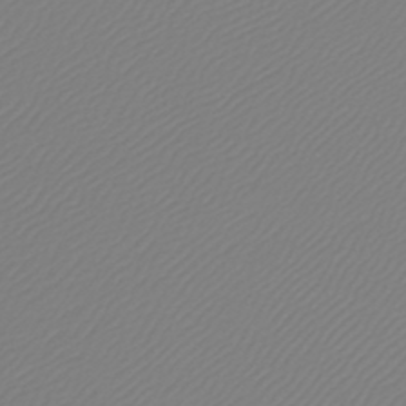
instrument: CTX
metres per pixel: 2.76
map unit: lHb
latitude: -45.0486
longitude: 75.5588
